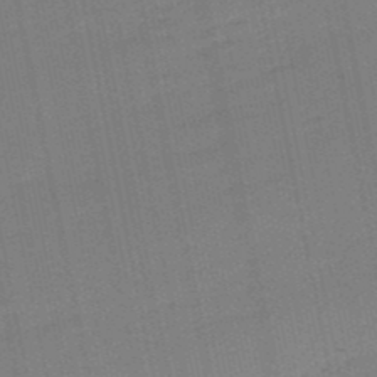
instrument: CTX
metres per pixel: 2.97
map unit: lHb
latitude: -49.9178
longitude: 80.4062
